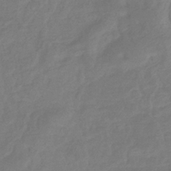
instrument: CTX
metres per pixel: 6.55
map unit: eHb
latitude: -36.9919
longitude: 78.8597
